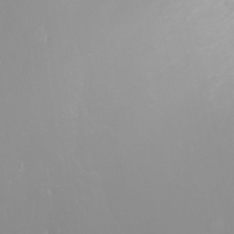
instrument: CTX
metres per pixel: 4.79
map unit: Htu
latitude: -4.3873
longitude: -88.8947
